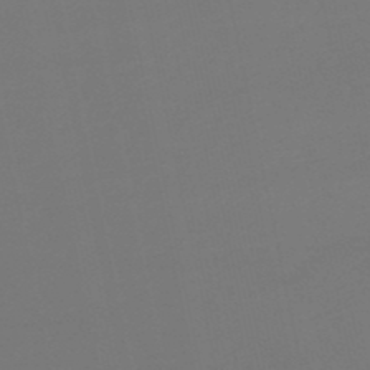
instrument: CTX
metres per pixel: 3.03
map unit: lHb
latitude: -50.1417
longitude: 81.8234
